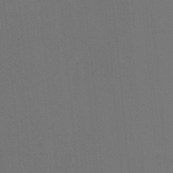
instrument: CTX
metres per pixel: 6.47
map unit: Ht
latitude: -6.2172
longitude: -26.6302
